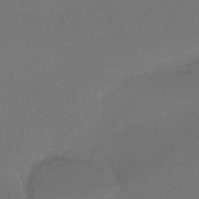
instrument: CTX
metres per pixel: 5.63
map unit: HNhu
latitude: -42.3684
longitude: 95.3131
